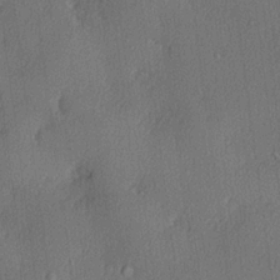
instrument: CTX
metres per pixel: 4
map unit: lHvf
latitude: 22.5357
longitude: 140.4818
